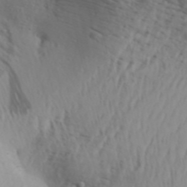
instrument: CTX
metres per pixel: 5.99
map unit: Aa
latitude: 30.4223
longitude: -135.8772
